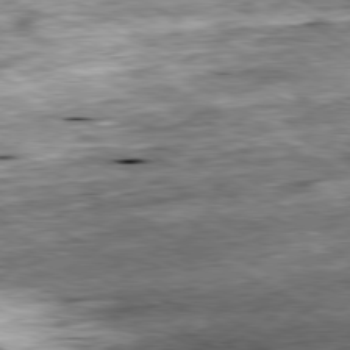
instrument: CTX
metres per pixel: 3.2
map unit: Ap
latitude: -80.5763
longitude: -89.2159
